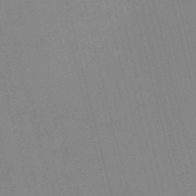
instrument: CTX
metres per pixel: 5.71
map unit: HNb
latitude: -52.7463
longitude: -47.0081
